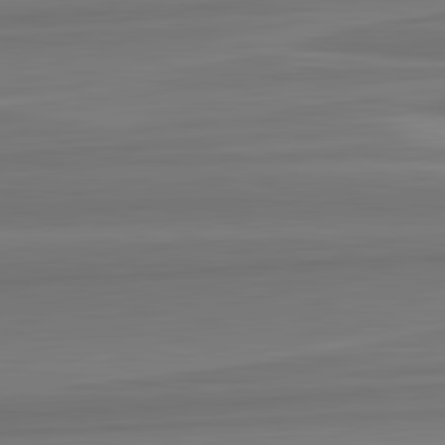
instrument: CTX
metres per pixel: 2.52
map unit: lApd
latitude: 82.8002
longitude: 168.5762
